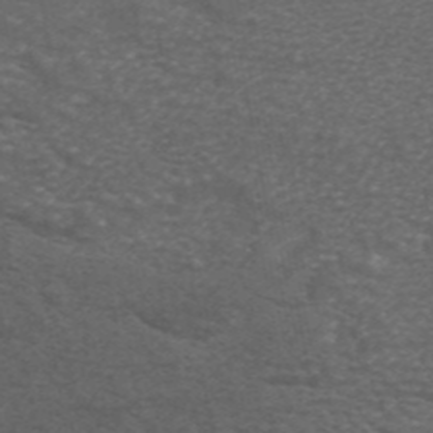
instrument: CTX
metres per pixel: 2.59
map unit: ANa
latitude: 44.2333
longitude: 26.5006
